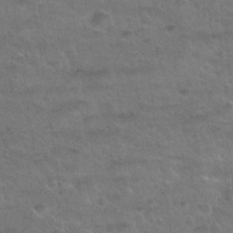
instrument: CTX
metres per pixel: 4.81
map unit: Nhu
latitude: 31.9151
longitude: -52.1200
